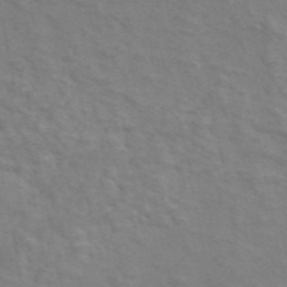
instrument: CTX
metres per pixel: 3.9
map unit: ANa
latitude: 45.2915
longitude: 25.8233
